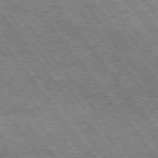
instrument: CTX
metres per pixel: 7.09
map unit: Hpe
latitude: 75.3860
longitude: -156.4978
